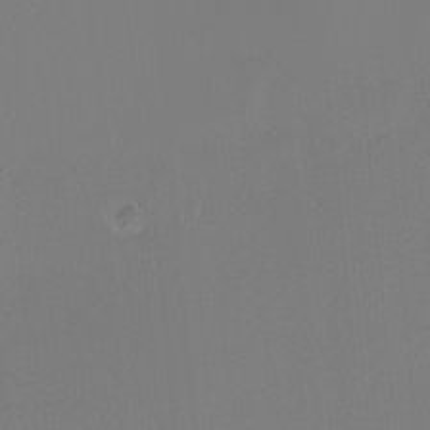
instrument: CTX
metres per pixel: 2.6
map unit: HNhu
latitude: 5.7827
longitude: 14.0850
